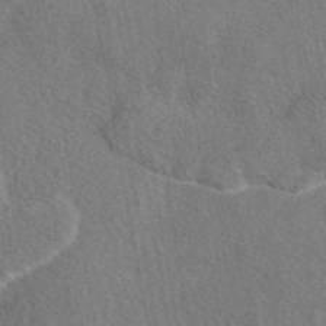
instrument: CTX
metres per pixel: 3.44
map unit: eAb
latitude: 42.7813
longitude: 109.5588
